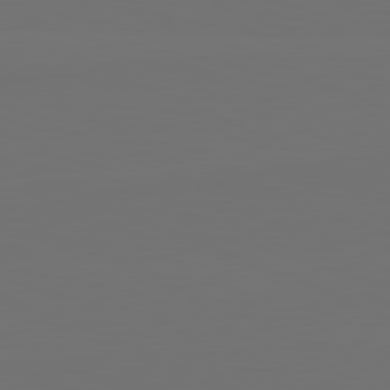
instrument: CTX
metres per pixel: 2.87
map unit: lApd
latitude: 81.6694
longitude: 147.1998
